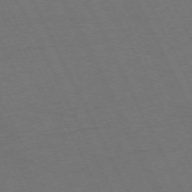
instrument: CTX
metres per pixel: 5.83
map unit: Hpe
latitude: -71.0109
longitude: 16.1417
